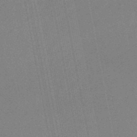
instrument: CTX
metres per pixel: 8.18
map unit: lHb
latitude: -49.2943
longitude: 68.6707
